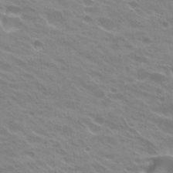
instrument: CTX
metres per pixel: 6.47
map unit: Hto
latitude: 25.8016
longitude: -36.3279
